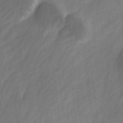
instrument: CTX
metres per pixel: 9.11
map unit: Ave
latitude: -0.7464
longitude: -113.4804
